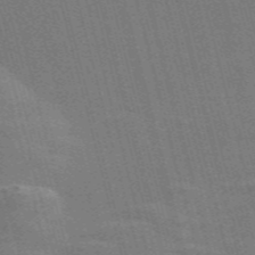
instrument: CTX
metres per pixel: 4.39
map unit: Nve
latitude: -58.3306
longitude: 62.3684
